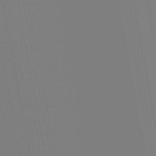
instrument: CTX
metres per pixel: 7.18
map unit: eHb
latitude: -50.2928
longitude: 74.9731
